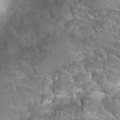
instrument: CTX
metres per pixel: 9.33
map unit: Hto
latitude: 25.1403
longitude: -48.8947
